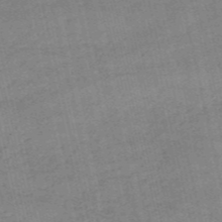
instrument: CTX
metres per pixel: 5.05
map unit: HNb
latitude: -53.4832
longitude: -40.8757
